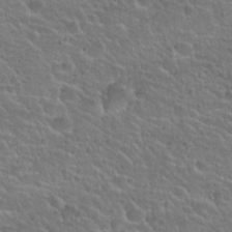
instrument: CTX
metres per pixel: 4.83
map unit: Hto
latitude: 25.3292
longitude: -50.4979
